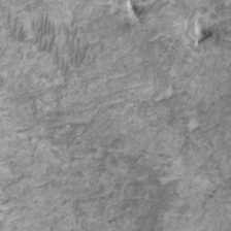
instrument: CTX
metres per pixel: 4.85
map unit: HNhu
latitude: 2.2333
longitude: -2.3656
